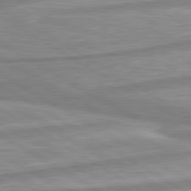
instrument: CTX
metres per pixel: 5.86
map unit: lApd
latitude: 80.3656
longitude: -172.5734
